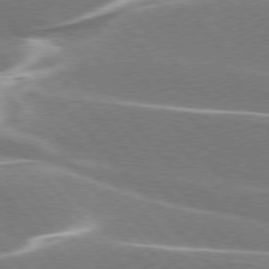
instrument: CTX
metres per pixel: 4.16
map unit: lApd
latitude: 76.1577
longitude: -63.7072
